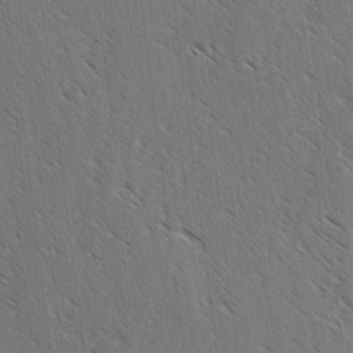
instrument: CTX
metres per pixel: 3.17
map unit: lAvf
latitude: -3.4265
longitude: -113.6505
